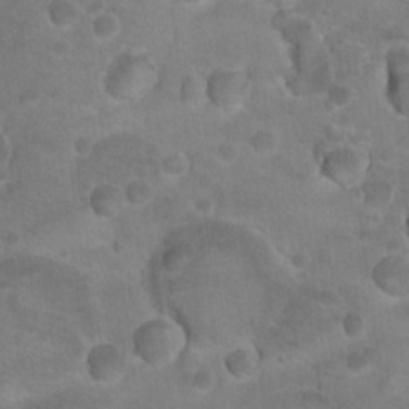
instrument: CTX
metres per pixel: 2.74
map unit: Nhu
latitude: 17.9528
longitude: -32.5357
